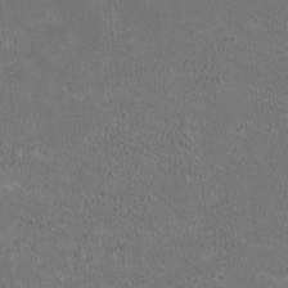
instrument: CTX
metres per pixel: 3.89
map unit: HNhu
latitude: 0.9324
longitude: -0.9324
